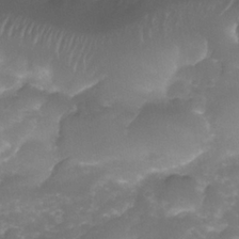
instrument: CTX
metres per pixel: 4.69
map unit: Nhe
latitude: -35.0108
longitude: -146.5168
